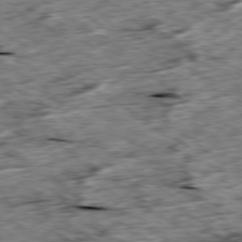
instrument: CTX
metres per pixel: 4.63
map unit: Ap
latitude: -79.6910
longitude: -85.4049
